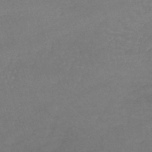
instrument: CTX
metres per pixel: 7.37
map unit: lHb
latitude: -40.8597
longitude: 66.9164
